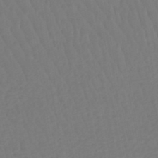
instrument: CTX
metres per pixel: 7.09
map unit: lHb
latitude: -44.5952
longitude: 73.9367
